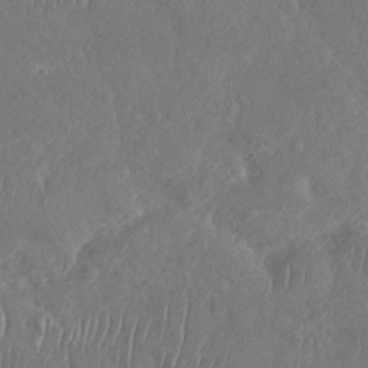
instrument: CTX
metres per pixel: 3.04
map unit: Nhu
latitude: -30.8408
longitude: -60.2900
